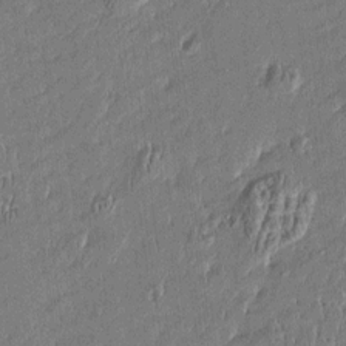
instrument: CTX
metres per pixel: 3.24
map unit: Htu
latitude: -5.2942
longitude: 176.5007
